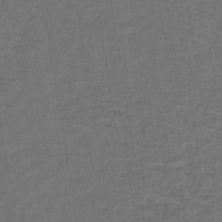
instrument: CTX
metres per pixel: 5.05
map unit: lHb
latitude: -39.3888
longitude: 58.3306
